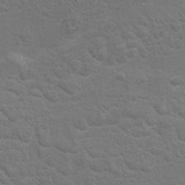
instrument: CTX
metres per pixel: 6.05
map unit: Hto
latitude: 9.0648
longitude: -31.1970
